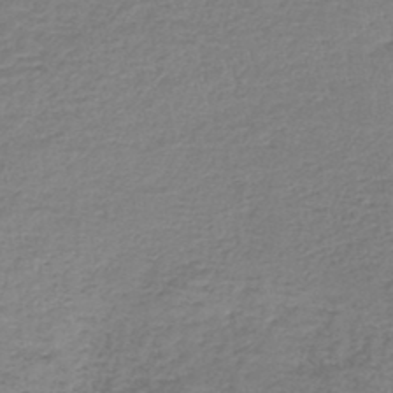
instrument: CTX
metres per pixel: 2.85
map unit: lHb
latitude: -44.3306
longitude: 59.0297
